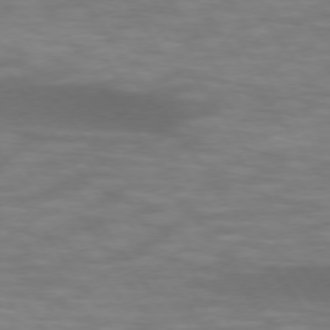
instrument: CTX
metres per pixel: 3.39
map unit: lApd
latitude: 74.2900
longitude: -52.5924
